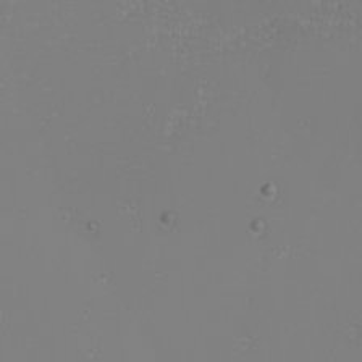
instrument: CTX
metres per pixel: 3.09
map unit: eHh
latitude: -6.4251
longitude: -83.6504
